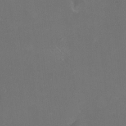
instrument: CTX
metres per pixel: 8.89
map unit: HNhu
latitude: 6.5546
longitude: 6.7841
